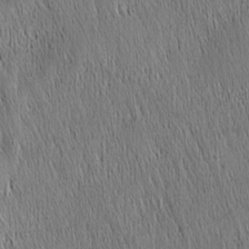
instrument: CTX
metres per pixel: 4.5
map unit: Nhu
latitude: -4.2928
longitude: -151.3103
